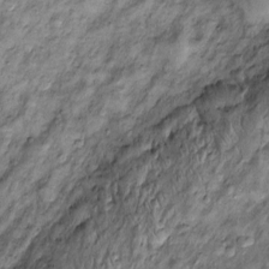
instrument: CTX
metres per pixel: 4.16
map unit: Htu
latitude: -4.6329
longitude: 159.7289
